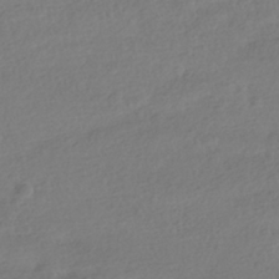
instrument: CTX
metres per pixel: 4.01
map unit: HNhu
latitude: -41.1809
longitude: 98.0850
